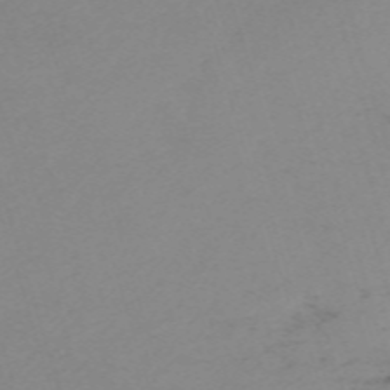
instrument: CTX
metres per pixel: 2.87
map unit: eHh
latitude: -61.2754
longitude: 52.8597
